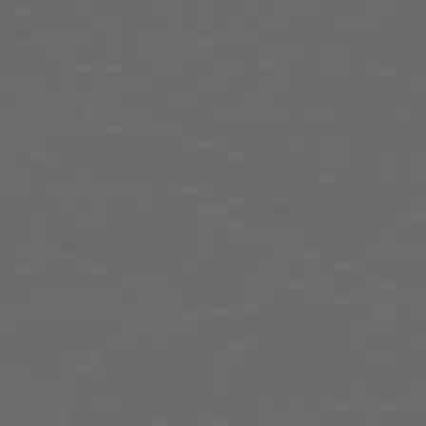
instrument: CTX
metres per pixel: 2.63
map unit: Ap
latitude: -80.1039
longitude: -71.8016
